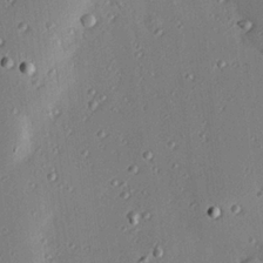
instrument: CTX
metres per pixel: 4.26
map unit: eHh
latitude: 23.5749
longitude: -90.9892
